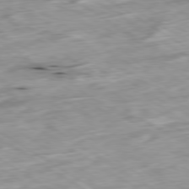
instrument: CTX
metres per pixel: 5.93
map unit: Ap
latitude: -79.9745
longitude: -89.3860
